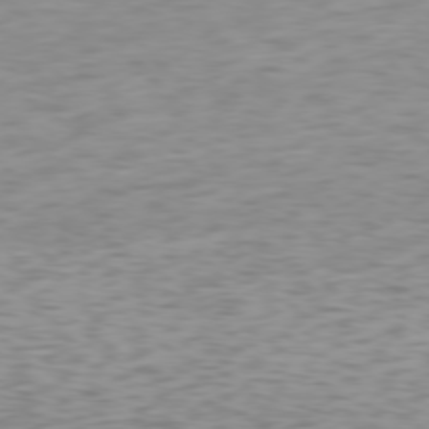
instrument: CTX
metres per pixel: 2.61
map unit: Hpe
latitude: 76.9891
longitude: -170.0255
